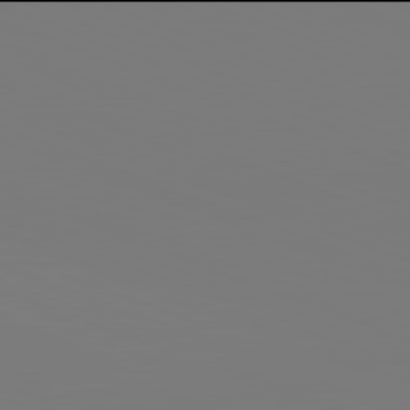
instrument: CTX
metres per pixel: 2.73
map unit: lApd
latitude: 81.9906
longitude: 145.8611
